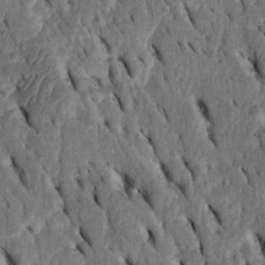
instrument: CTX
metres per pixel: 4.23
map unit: Htu
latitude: -2.8408
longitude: 151.3320
